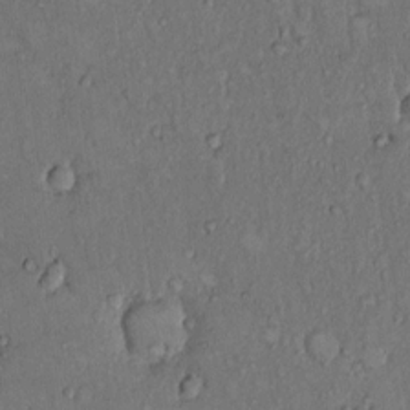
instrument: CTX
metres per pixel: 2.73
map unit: Hto
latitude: 9.8583
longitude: -60.0255
